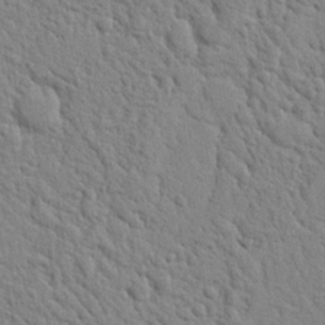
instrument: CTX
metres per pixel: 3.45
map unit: Nhu
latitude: 21.9717
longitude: -77.0080
